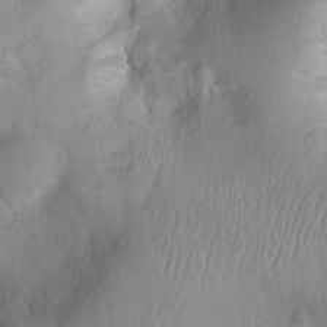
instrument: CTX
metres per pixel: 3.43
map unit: Nhu
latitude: 0.3845
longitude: -18.0822
